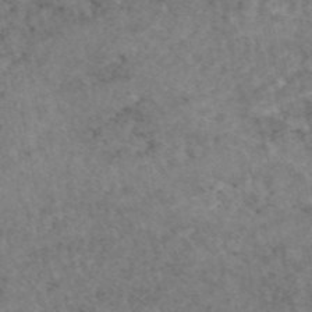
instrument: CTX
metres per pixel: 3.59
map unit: eAb
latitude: 45.1781
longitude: 115.0864
